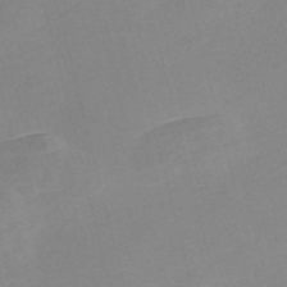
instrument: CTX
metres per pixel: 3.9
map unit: Nve
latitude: -57.4076
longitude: 57.8800
